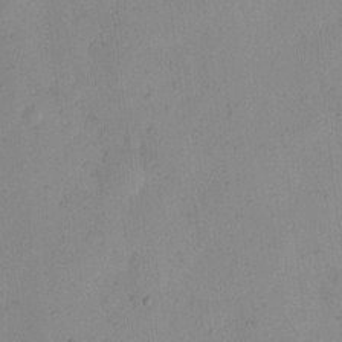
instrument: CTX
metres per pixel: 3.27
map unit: Hto
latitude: 7.9339
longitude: -59.5182
